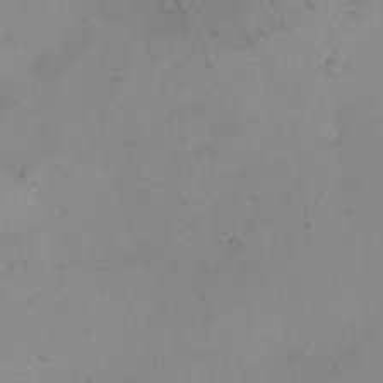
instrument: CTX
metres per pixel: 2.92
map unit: eHh
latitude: -9.9745
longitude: -65.8772
